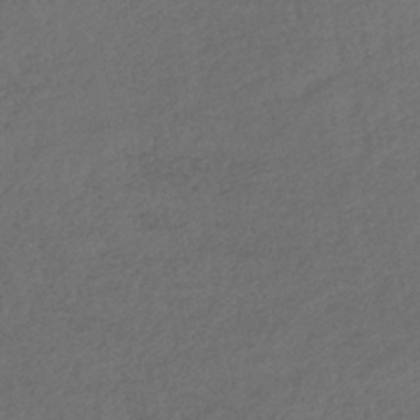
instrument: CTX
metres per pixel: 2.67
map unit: lHb
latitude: -39.9178
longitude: 68.9919
